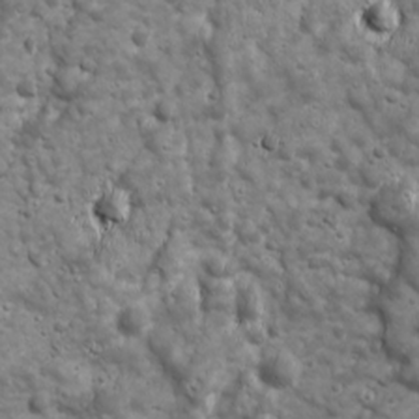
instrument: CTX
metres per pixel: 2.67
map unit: Ave
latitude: 16.7813
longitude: -133.5182
